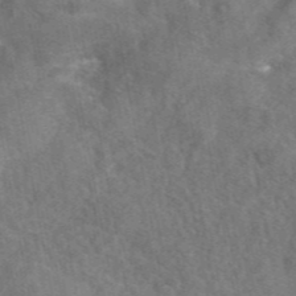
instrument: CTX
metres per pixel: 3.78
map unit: eAb
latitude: 45.5938
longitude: 116.3873
